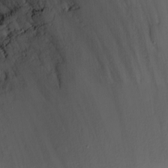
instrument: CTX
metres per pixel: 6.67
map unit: eHh
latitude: -5.3131
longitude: -86.0822
